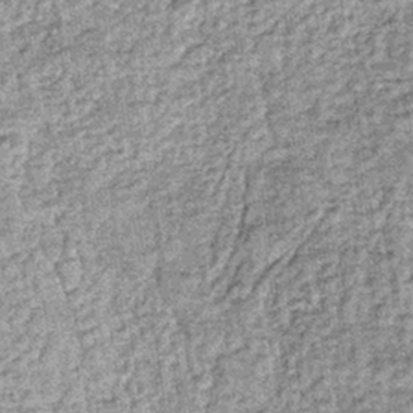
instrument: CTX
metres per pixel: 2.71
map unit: lHb
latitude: -36.1605
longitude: 66.3873
